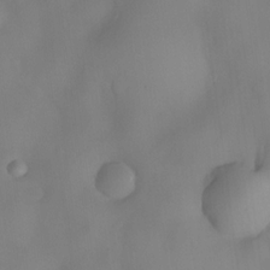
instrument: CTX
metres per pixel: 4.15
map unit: eHh
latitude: -22.6708
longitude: 15.5399
